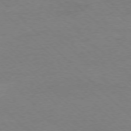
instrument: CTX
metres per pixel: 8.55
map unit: Ap
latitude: -77.6344
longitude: -86.5357
